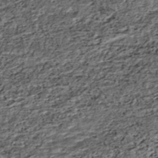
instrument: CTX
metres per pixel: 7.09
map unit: HNhu
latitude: -45.9178
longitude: 106.0472
